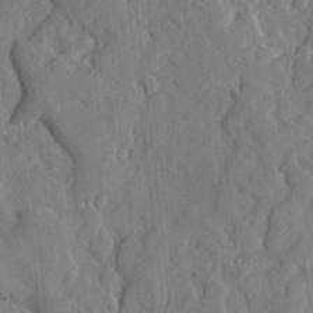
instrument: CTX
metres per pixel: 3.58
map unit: lHvf
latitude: 17.5371
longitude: -113.2159
